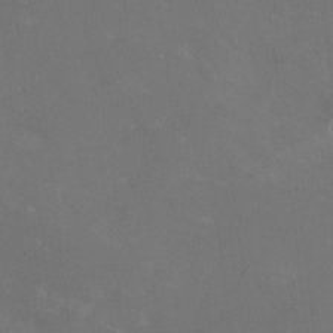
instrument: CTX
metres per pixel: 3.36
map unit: HNhu
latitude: -1.5022
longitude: -4.3089
